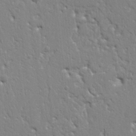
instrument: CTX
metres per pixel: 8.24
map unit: Ht
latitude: 8.7246
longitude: -76.5545
